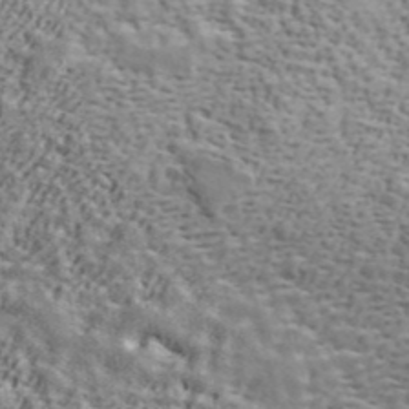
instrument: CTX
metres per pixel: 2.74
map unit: ANa
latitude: 42.4223
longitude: 46.9164
